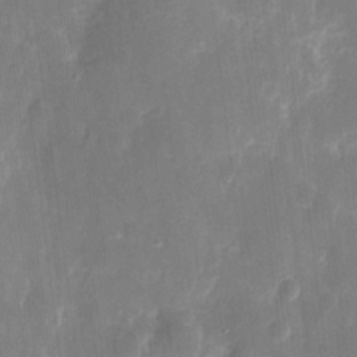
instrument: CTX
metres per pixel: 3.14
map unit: eHh
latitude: 8.8002
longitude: -70.5357
